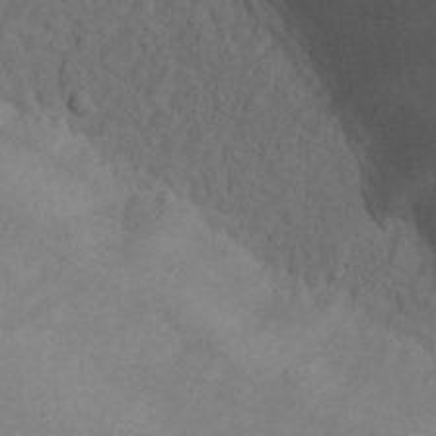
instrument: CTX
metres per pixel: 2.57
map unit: Nhu
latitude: 12.3278
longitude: -28.2144
